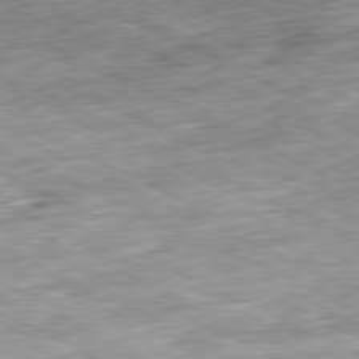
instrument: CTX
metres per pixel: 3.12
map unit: Ap
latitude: -81.2376
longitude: -88.0255
